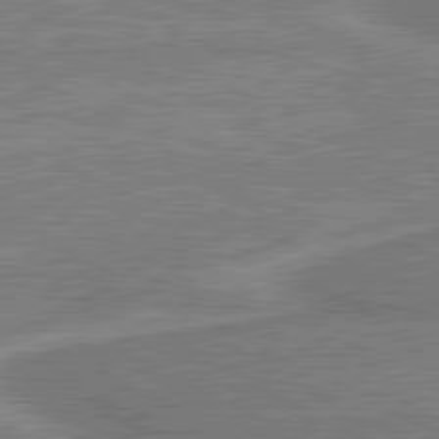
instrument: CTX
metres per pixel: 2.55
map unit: lApd
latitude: 80.6679
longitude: 140.8975
